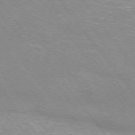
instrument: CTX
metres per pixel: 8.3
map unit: Ap
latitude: -75.2943
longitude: -70.3089
